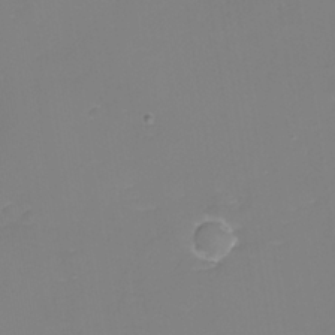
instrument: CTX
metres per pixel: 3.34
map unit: eHh
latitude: -3.5021
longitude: -75.9906
